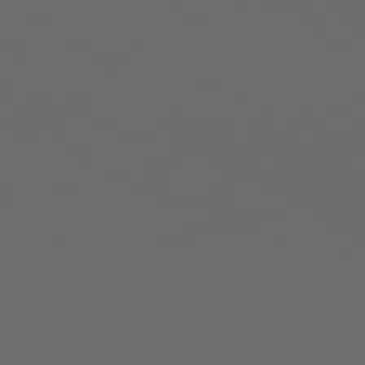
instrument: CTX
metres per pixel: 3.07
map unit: Hpe
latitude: 76.6679
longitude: -140.6301
